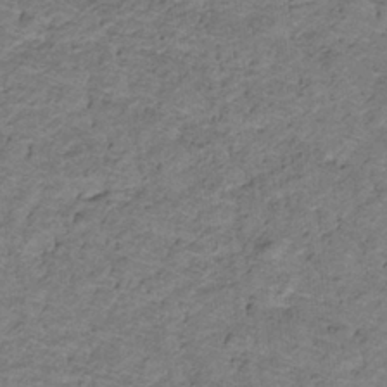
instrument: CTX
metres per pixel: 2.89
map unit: lHb
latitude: -32.5763
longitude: 65.0865
